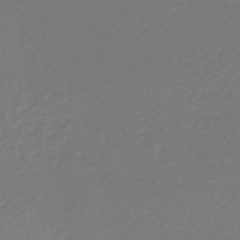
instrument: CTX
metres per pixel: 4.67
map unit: lHb
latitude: -45.7478
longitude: 59.8611
